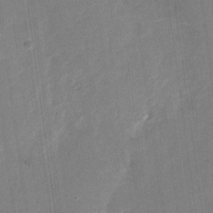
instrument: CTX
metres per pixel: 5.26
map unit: Nhu
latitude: -27.7288
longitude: -78.4601
